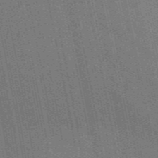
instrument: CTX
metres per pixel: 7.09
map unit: lHb
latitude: -47.3887
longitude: 59.0108
